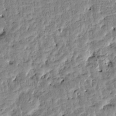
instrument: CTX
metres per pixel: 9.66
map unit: Htu
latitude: -4.7652
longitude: 172.9730
